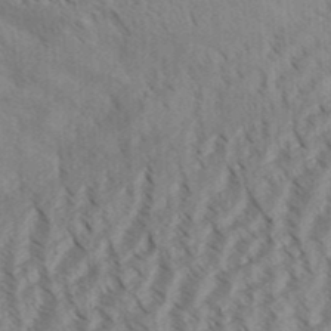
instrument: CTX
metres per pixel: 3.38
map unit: Aa
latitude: 31.5749
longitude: -138.8947
